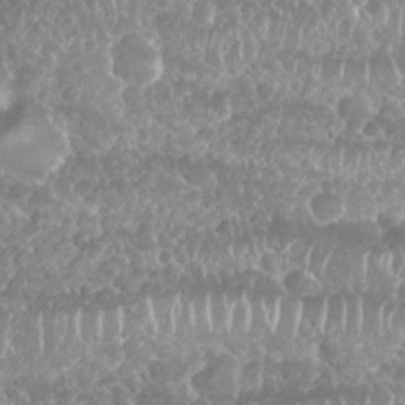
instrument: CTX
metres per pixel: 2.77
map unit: Nhu
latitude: 25.9528
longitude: -61.1214
